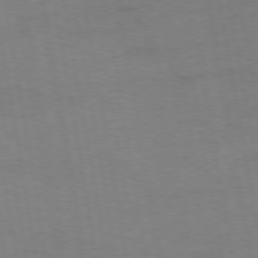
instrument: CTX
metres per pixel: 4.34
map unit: Ap
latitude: -74.7652
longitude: -74.6113
